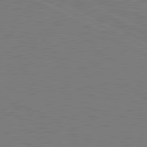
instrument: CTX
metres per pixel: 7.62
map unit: lApd
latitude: 81.4804
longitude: 150.5952
